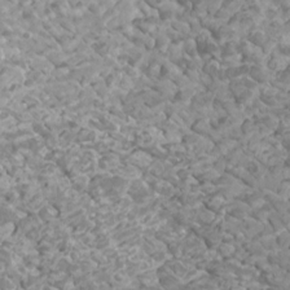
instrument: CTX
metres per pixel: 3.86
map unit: Htu
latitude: 1.9150
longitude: -20.1200
